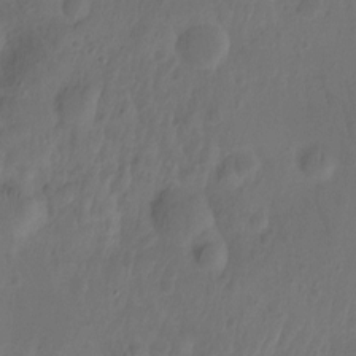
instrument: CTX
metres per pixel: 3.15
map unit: Hto
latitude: -12.4062
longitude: -39.5560
